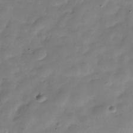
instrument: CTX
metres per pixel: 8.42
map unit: Hve
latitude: -31.7288
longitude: 90.4818
